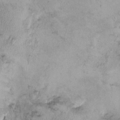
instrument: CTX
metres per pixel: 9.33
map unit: HNhu
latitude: 3.7260
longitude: -5.2726
